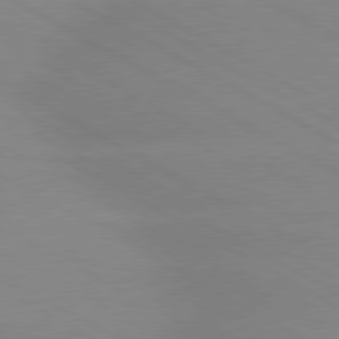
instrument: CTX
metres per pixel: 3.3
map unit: lApd
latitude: 80.1578
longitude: -147.4994
